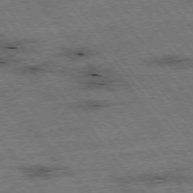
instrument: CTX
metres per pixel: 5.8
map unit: Hpe
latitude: -75.7856
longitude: -21.8017
